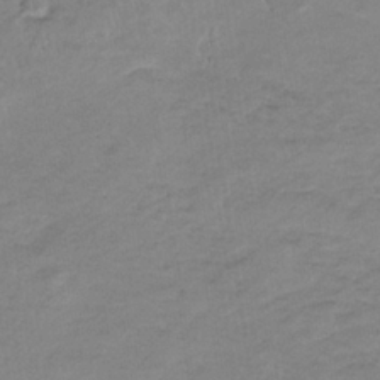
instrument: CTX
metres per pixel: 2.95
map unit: eHb
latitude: -33.4644
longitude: 68.6329
